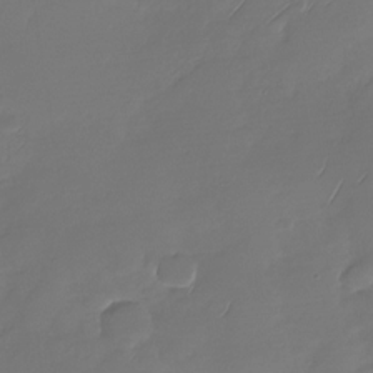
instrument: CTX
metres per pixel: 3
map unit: Nhu
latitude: -29.2187
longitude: -60.2522
